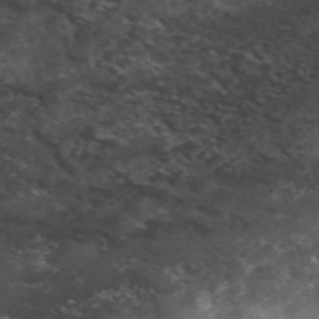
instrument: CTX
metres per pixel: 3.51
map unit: ANa
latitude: 48.6113
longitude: -74.4412
